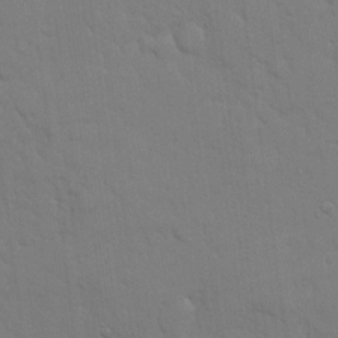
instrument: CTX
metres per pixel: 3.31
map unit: eHh
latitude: 18.7624
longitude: -62.8947
